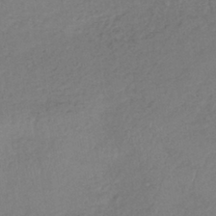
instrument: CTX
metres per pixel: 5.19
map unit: lHb
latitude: -38.7463
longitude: 68.5573
